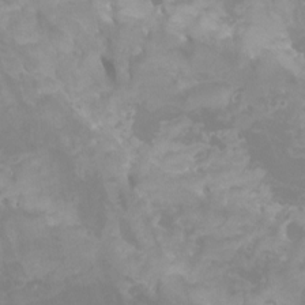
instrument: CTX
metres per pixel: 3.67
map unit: Htu
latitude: -13.0109
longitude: -70.8191
